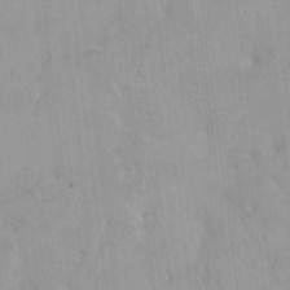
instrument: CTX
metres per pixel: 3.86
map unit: HNhu
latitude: 4.4979
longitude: 4.5951
